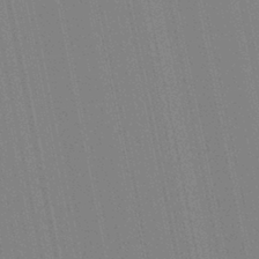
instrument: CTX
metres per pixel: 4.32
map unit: Aa
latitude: 28.8947
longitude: -147.7072
